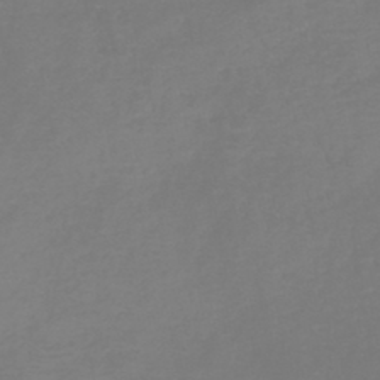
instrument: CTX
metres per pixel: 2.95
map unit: HNb
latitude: -45.5777
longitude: -46.4601
